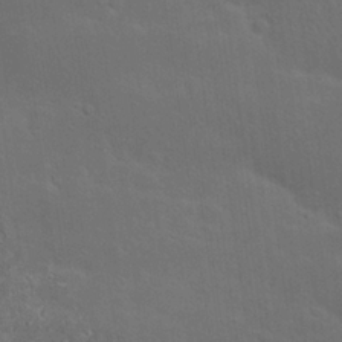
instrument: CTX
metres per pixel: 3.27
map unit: Nhu
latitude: 23.0458
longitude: -71.3481
